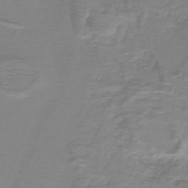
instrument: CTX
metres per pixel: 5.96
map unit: lHb
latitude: -40.9542
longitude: 52.3117
